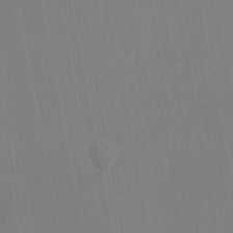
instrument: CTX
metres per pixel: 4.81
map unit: HNhu
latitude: 6.3278
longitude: 4.5762
